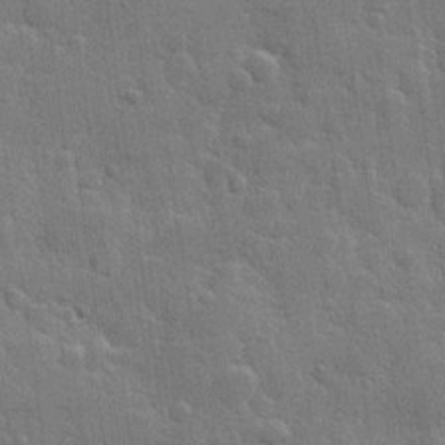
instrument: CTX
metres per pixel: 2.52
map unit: Hve
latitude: 25.6693
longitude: 149.4833
